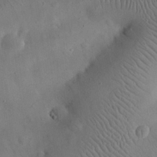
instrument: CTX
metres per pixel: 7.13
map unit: eHh
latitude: 25.5749
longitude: -67.8583
